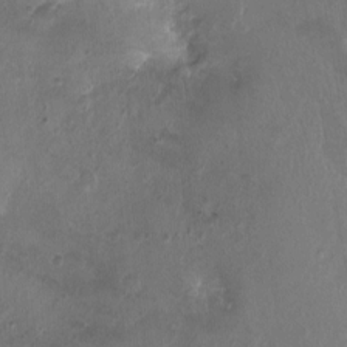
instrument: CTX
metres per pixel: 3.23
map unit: Nhu
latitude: 1.6882
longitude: -15.2159
